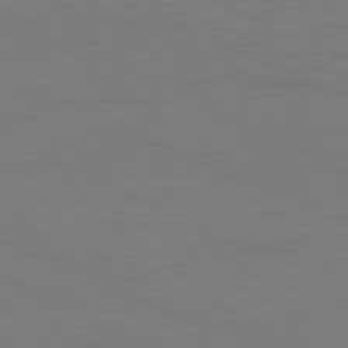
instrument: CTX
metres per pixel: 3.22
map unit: Ap
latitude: -82.2172
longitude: -70.6301
